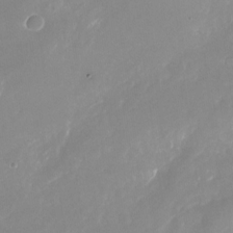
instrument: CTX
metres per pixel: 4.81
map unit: Nhu
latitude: -25.4076
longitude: -73.0459
